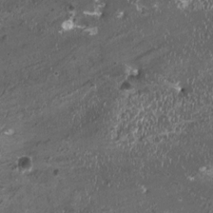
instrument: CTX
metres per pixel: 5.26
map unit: HNhu
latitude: -0.0472
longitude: 1.0676
